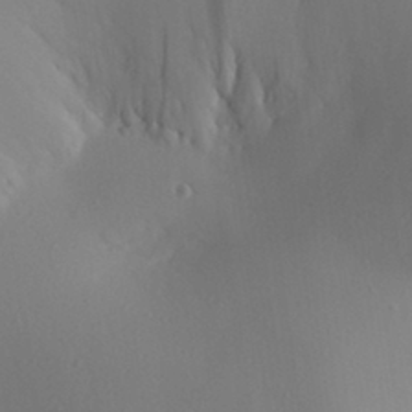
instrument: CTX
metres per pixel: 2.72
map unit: Aa
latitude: 30.5924
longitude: -141.0269
